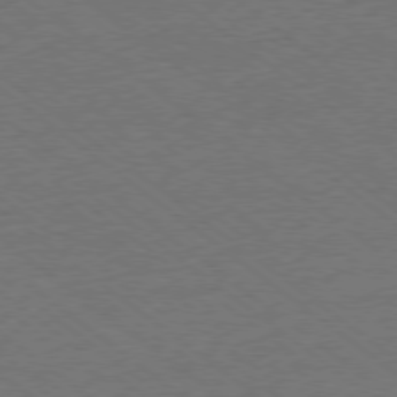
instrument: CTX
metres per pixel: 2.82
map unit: Ap
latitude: -78.9163
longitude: -83.4426
